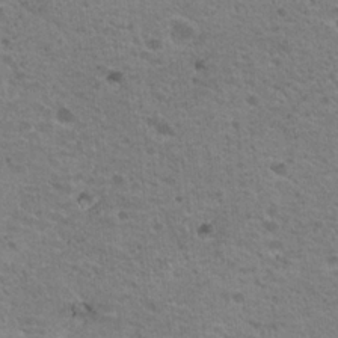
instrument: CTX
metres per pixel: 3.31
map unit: Nhu
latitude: 19.3481
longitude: -31.6127
